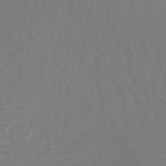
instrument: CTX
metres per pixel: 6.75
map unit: lHb
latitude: -44.6896
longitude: 66.2928
